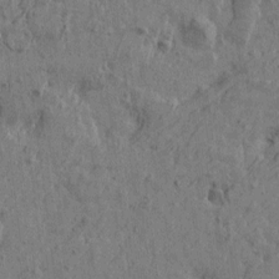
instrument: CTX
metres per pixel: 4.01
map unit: Htu
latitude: -5.9745
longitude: 179.6910
